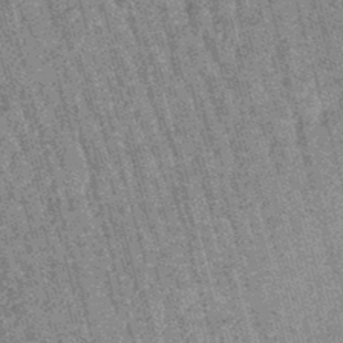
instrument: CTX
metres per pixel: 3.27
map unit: lHb
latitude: -46.2361
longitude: 77.7856
